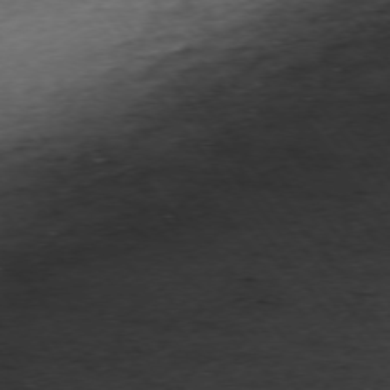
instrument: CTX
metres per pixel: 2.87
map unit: Ap
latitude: -74.0472
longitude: -73.6127
